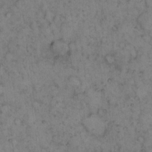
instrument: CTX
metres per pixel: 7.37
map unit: eHh
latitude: 15.4049
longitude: -64.2522
